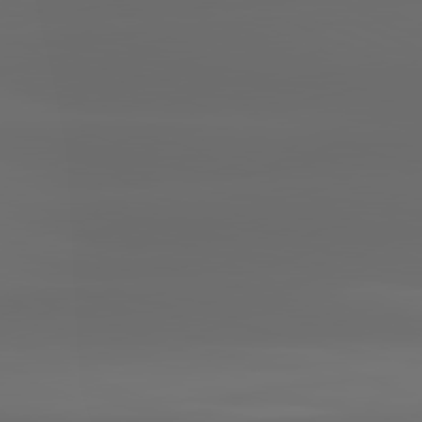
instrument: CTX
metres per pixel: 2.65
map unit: lApd
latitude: 81.1592
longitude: -144.0633
